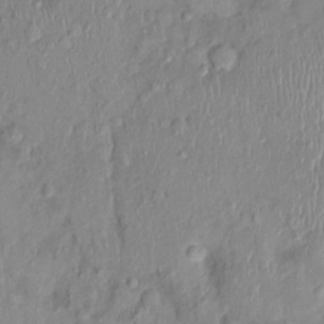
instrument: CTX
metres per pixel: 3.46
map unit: Nhu
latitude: 0.5545
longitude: -14.8947
